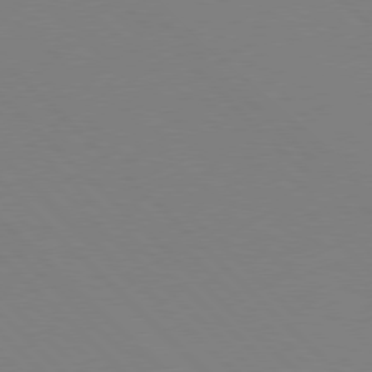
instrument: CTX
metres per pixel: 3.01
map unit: Hpe
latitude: 77.6316
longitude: -125.6127
